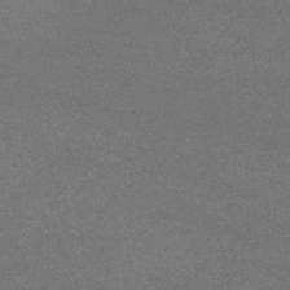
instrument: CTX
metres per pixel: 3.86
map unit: lHb
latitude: -38.2740
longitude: 72.9164
